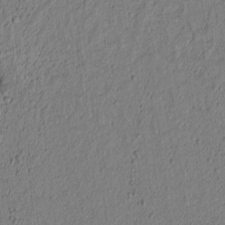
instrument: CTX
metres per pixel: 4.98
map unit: lAvf
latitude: 8.6680
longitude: 166.3306
